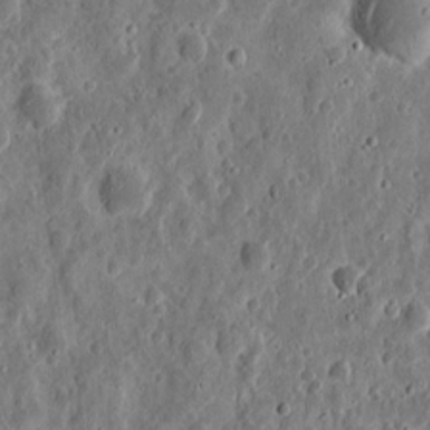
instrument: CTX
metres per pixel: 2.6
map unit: eHh
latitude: 10.4979
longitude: -73.7828
